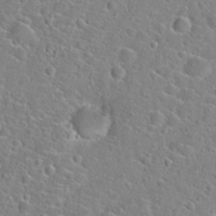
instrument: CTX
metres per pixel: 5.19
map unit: Hto
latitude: 21.4616
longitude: -44.9891
